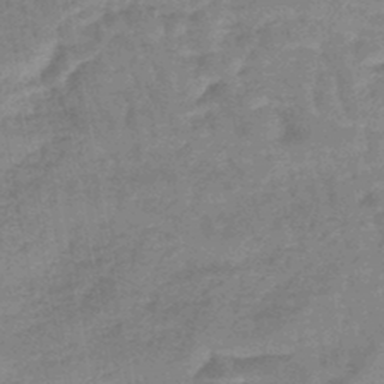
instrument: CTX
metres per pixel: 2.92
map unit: eHb
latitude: -45.6155
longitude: 79.8611
